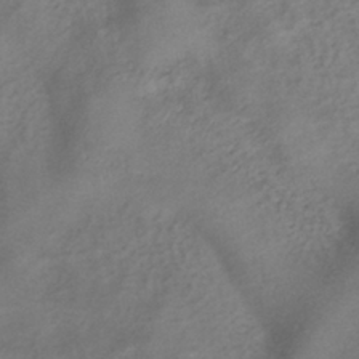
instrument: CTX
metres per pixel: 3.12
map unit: HNhu
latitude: -40.5763
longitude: 99.3887
